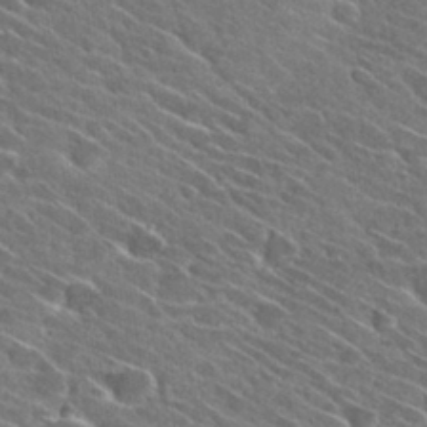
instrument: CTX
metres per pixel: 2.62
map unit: Hto
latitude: 29.0080
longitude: -43.4238
